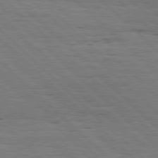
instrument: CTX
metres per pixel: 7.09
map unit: Hpe
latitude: 77.6694
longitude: -127.3293
